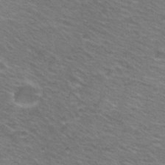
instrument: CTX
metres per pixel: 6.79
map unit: Hto
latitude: 22.5735
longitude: -31.2915
